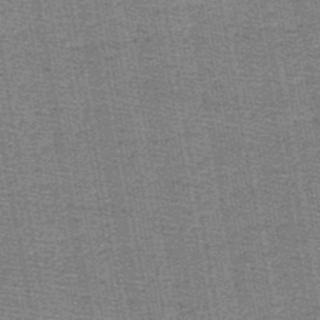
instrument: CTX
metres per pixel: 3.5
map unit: HNb
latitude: -49.0676
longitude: -40.9324
